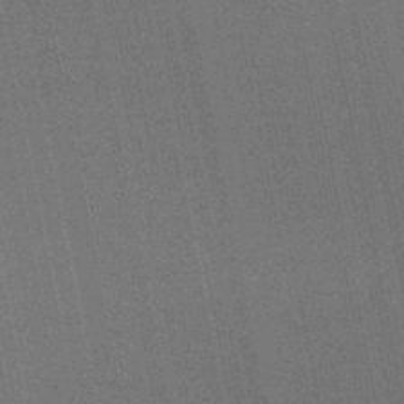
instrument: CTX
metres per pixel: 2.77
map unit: lHb
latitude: -46.1228
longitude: 57.6722
